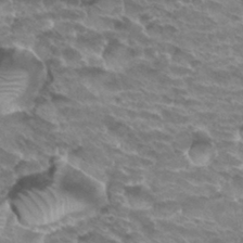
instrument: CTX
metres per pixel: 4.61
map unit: Hto
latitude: 31.7072
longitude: -40.6301
